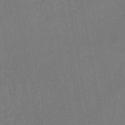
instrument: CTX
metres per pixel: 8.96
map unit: lHb
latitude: -50.2550
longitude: 81.3888
